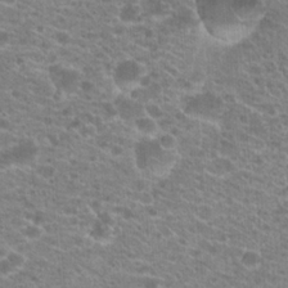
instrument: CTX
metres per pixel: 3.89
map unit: Hto
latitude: 21.0648
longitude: -39.1592
